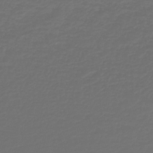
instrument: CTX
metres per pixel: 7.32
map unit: lHb
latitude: -43.4454
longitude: 60.5763
